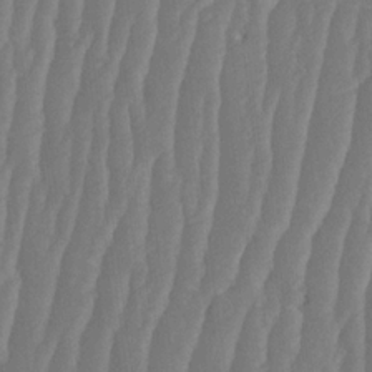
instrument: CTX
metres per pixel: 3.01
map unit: HNhu
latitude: -1.3888
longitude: 13.9745
